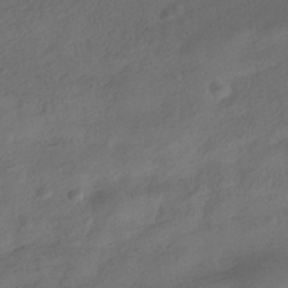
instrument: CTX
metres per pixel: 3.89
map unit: HNhu
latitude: -39.5021
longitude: 97.5021
